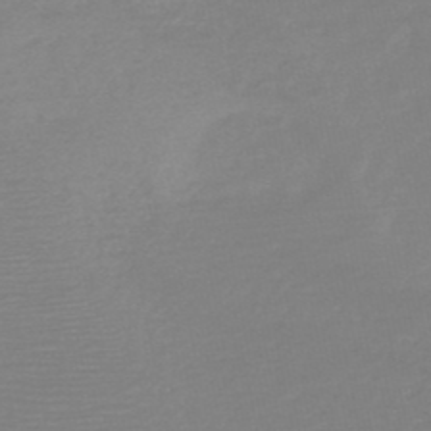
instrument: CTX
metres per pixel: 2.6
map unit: HNb
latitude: -48.9353
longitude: -42.9136
